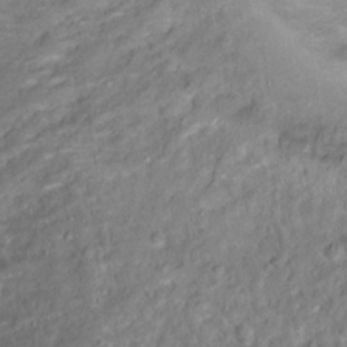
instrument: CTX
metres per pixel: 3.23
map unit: Ht
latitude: 15.3671
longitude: -37.1214
